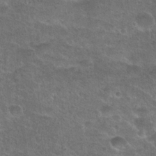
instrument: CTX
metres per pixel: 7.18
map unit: Hto
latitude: 23.8205
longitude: -49.5371
